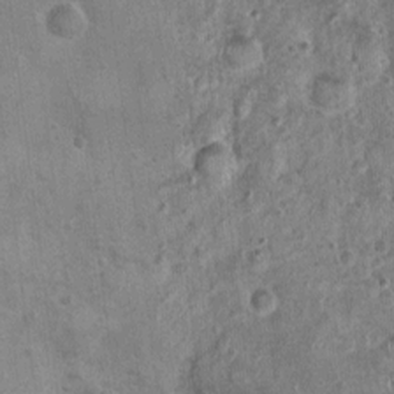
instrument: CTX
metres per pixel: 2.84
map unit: Nhu
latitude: 0.8569
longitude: -16.1766
